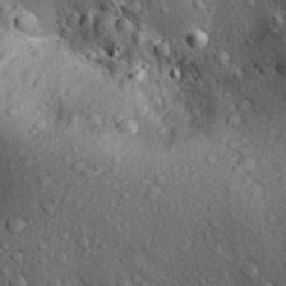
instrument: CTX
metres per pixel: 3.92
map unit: Aa
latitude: 30.0822
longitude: -136.5357
